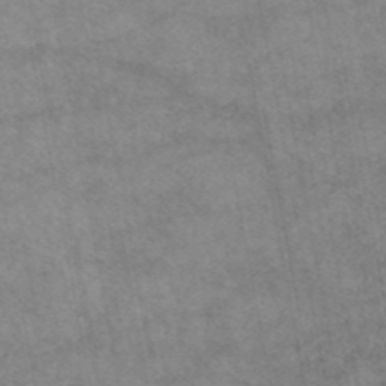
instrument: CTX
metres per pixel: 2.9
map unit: eAb
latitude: 44.2144
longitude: 108.3495
